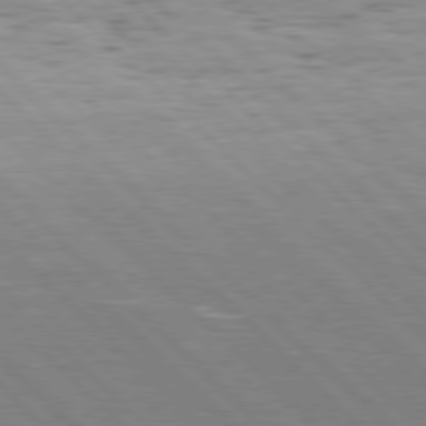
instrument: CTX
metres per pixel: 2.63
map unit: Hpe
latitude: 77.2537
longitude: -127.3293
